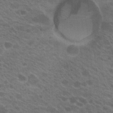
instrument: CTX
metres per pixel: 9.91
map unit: Hto
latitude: 22.6679
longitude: -37.8961
